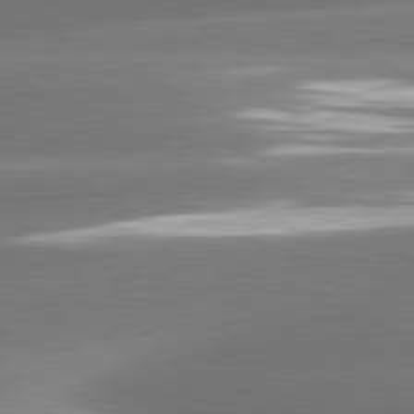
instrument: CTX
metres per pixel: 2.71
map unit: lApd
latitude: 81.1781
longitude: -159.2159
